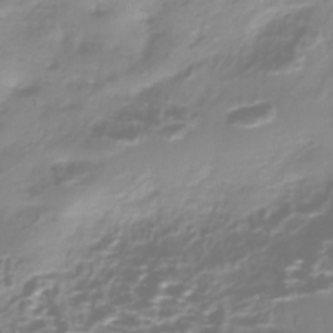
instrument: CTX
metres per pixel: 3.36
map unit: Nhe
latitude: -45.6722
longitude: 153.7477
